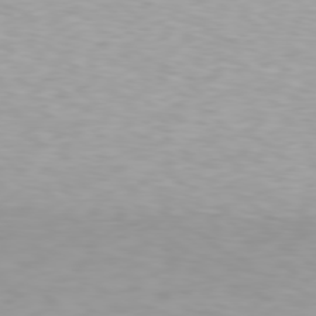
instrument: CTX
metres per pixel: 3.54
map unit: Hpe
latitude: 78.1578
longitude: -135.6694
